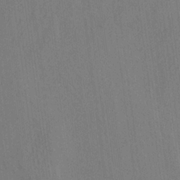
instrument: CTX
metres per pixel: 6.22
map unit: HNhu
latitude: -28.7841
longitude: 66.8030
